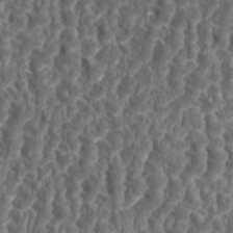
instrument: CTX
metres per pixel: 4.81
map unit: eHh
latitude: 34.8947
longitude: -138.1578
